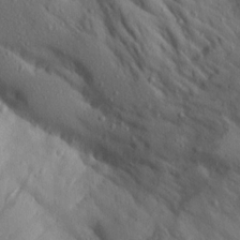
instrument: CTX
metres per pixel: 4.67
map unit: Aa
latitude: 14.7813
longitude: -142.4412
